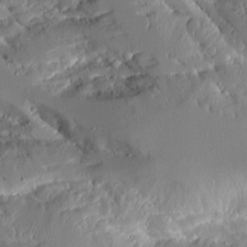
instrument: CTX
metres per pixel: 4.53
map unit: Aa
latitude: 10.5924
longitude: -126.4034
